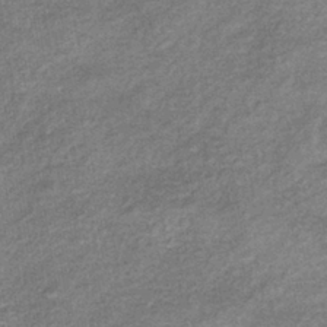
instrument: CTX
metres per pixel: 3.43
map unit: eHb
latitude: -39.3699
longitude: 80.7086
